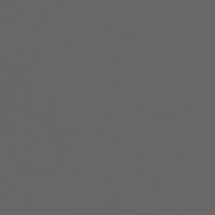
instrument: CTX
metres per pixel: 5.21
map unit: Hpe
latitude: 73.9151
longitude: -127.0459
